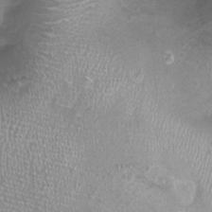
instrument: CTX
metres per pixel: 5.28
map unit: Nhu
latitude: 1.2726
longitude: -15.7261
